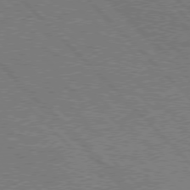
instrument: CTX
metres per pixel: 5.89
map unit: Hpe
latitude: 76.6490
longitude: -162.1200
